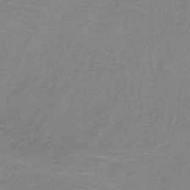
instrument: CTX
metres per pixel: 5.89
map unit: HNb
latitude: -34.8030
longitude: 53.2753
